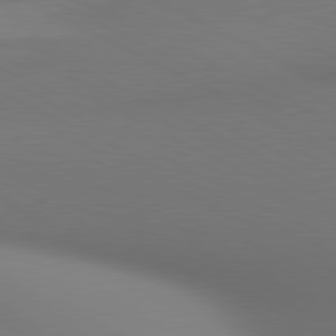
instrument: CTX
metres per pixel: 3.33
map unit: lApd
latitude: 80.7813
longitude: 138.0661
